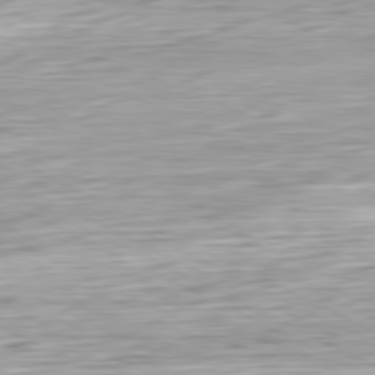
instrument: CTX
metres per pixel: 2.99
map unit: Ap
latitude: -81.6722
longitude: -67.5560
